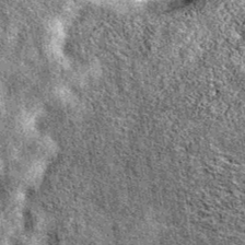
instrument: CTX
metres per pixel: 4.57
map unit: eAb
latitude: 38.5168
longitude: 105.4832
